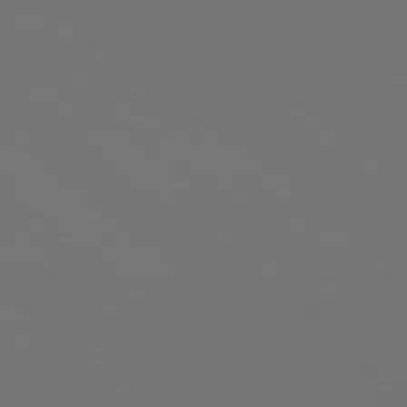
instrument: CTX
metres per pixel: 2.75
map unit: Hpe
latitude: 78.6113
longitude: -175.4615
